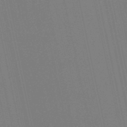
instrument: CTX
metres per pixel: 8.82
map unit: eHb
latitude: -50.6518
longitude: 76.8786
